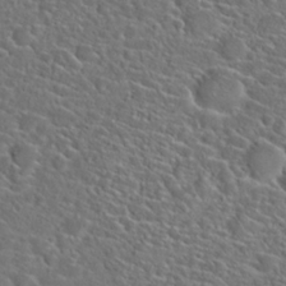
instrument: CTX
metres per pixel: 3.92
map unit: Hto
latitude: 23.7261
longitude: -45.3670
